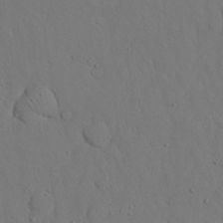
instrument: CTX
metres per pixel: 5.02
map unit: Nhu
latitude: 25.8583
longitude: -72.3279
